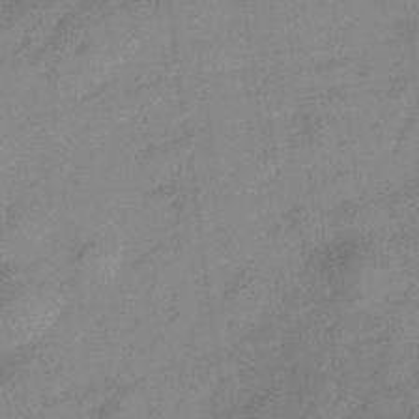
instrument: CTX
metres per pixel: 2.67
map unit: eHb
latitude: -32.9542
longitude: 75.4644
